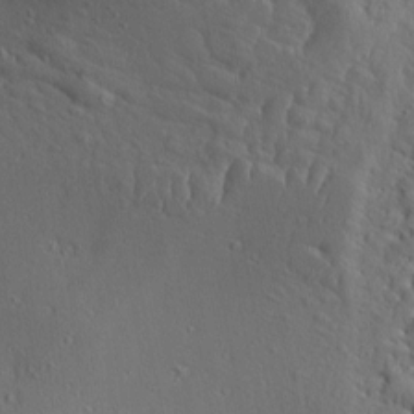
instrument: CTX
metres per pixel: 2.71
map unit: Aa
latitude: 9.2348
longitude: -132.6113
